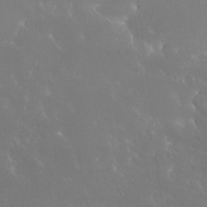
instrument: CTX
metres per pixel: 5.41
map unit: Nhu
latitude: 30.3090
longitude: -57.9906
